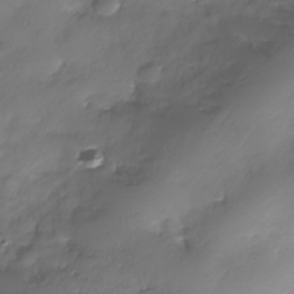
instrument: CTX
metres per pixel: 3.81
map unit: Nhe
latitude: -36.9163
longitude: -113.3293
